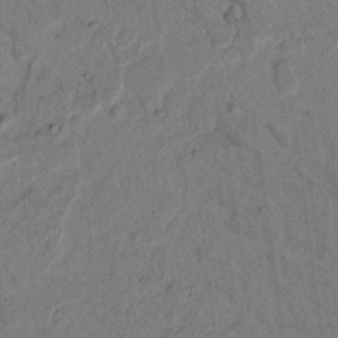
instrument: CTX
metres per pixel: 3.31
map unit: lAvf
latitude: 7.5749
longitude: 164.3684
